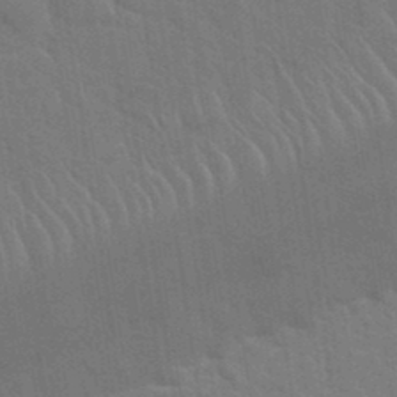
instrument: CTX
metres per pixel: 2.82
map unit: Hto
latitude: 35.1403
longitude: -51.8583
